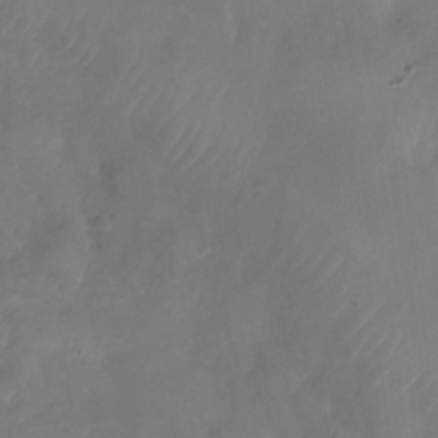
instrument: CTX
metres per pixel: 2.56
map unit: Nhu
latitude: -27.2375
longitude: -72.1767
